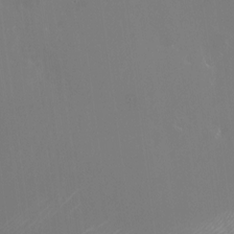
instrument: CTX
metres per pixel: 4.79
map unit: Nhu
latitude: -24.9353
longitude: -72.5357
